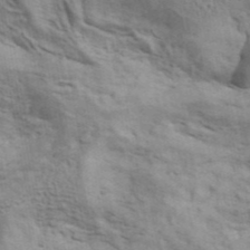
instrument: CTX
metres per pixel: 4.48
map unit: ANa
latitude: 42.4601
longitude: 17.2187
